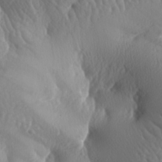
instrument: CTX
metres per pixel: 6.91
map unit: lAa
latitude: -7.4643
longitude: -128.6301
